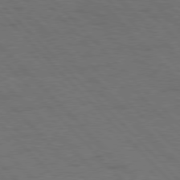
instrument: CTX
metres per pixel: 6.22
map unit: Hpe
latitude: 76.9513
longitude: -154.5546
